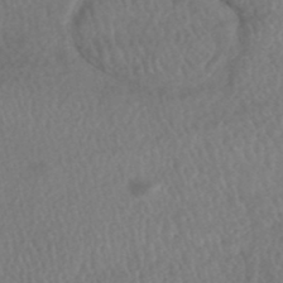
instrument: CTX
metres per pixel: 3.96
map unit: HNhu
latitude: -48.6897
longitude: 102.3495
